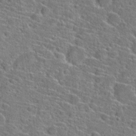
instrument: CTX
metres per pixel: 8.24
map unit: Hto
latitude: 23.1592
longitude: -44.9513
